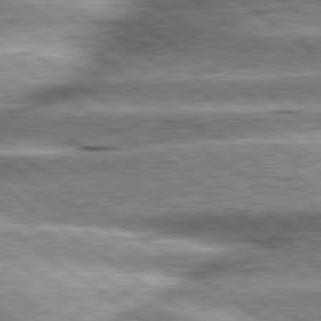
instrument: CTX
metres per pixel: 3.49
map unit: lApd
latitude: 80.0633
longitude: -140.4412
